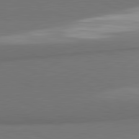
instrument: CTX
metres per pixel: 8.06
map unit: lApd
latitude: 81.8394
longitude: 163.3320
